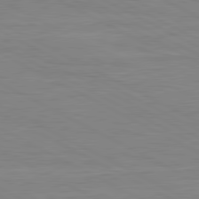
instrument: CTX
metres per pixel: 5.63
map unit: lApd
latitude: 80.8569
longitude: 170.9164
